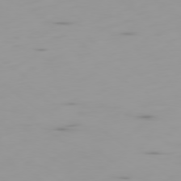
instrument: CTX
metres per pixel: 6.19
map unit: Ap
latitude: -78.8975
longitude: -61.4048
